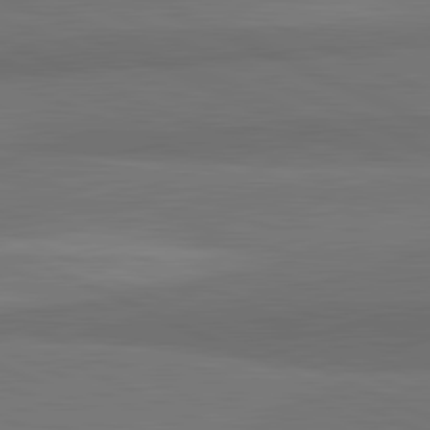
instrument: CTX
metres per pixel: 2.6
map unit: lApd
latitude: 82.3845
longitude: 158.1983
